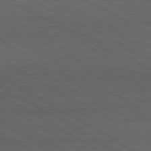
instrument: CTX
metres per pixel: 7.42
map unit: Ap
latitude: -81.6155
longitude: -72.5168
